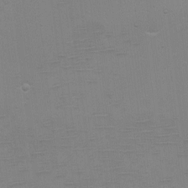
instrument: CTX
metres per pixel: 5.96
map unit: eHh
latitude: -5.2187
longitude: -78.8947
